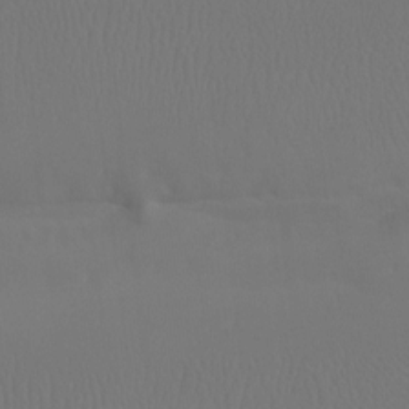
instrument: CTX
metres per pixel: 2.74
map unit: Htu
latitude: -7.4643
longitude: -32.6302
